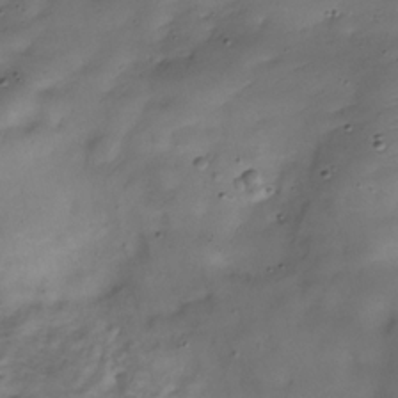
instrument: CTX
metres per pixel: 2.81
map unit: Hve
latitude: -30.0661
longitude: 91.3888
